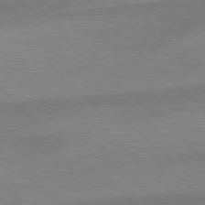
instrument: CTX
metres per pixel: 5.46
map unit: Hpe
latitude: 78.1011
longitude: -156.7624
